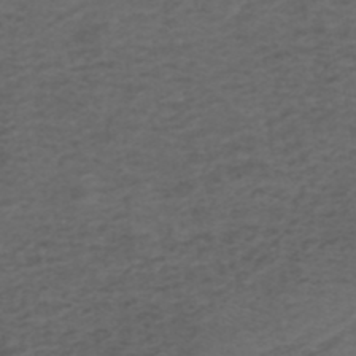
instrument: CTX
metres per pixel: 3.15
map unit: ANa
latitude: 39.5938
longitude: 23.1242
